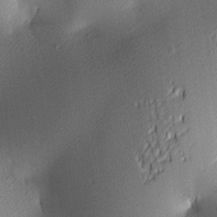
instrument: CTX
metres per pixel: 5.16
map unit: lAa
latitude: 3.3292
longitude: -116.5168
